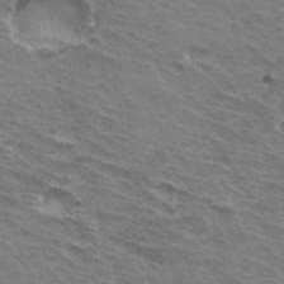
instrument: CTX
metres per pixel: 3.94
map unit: Hto
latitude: 33.4049
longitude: -42.9136
